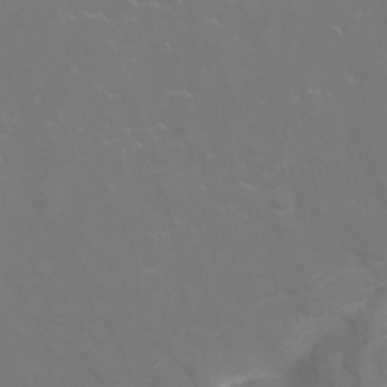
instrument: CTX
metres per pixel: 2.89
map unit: Ht
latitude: -9.9745
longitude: -20.6302
